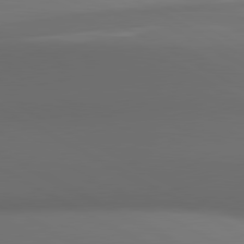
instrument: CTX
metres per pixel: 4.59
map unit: lApd
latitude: 80.9325
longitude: 136.5384
